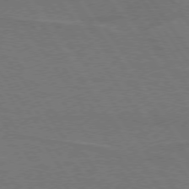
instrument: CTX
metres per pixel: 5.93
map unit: lApd
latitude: 74.9136
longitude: -56.6301
